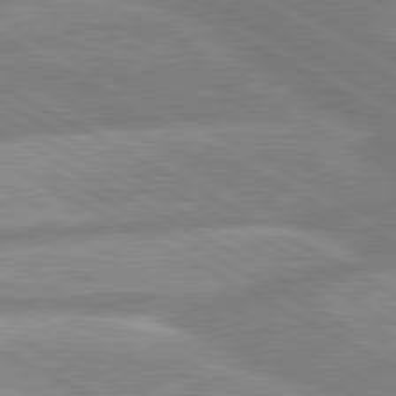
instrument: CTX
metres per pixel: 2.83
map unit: lApd
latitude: 80.2900
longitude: -166.8758
